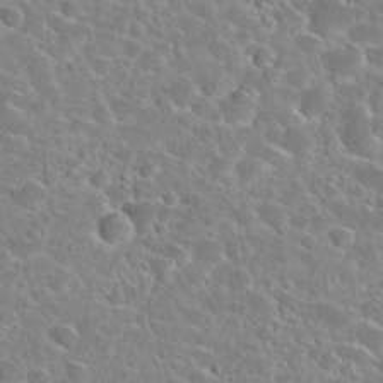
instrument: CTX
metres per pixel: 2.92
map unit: Hto
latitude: 24.4034
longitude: -46.3090
